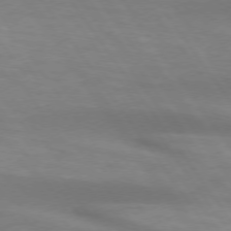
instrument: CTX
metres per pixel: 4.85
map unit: lApd
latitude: 74.0822
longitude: -51.4426
